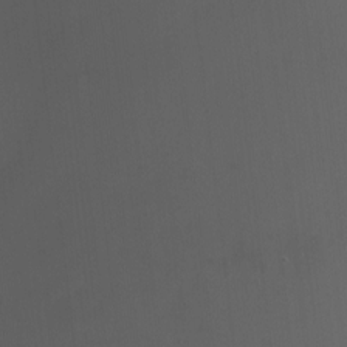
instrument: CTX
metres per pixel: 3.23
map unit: Nhu
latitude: -5.3698
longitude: -90.9325
